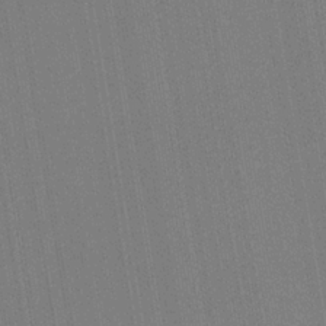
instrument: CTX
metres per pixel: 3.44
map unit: HNb
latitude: -33.1809
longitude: 54.7652
